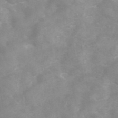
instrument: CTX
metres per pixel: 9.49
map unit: eAb
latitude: 45.8394
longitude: 126.5951
